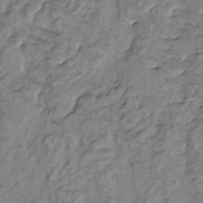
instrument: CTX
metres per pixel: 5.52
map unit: HNhu
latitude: 3.0647
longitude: 9.0486
